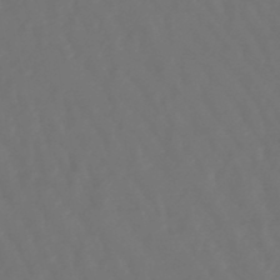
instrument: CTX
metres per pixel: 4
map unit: lHb
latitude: -47.6155
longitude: 79.3320
